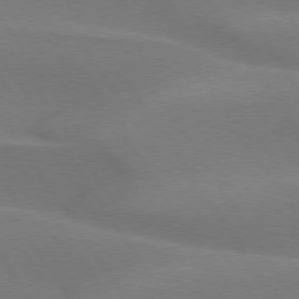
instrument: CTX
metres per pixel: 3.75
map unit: lApd
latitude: 75.2537
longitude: -66.5545
